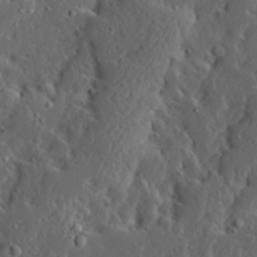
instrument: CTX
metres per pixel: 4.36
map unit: Ave
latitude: 13.9150
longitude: -136.3279
